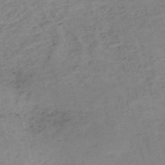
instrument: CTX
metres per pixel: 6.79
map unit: HNb
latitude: -54.1795
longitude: -45.8772
